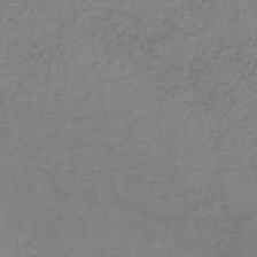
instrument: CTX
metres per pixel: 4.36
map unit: eHh
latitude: -42.4817
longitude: -33.5938
